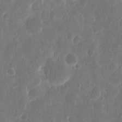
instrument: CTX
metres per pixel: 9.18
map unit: eHh
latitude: 12.1767
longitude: -73.1593
